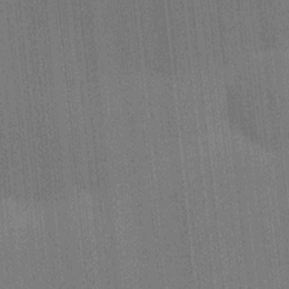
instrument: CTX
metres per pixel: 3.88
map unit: HNhu
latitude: 8.2145
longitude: 16.0850
